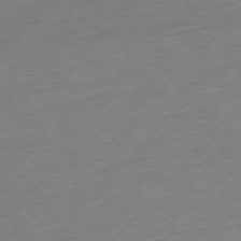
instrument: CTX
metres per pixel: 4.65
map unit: Ap
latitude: -74.7086
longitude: -80.9703
